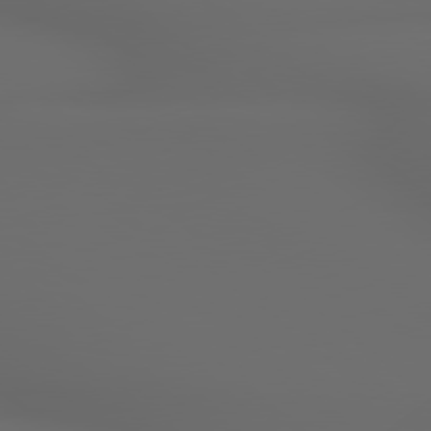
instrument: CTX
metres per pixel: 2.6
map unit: lApd
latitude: 79.1970
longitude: -163.1970
